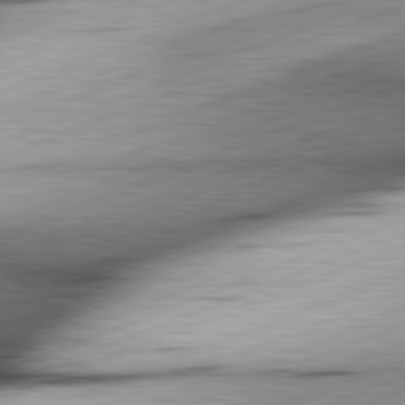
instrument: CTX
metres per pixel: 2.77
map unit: lApd
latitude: 81.8583
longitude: -165.3860
